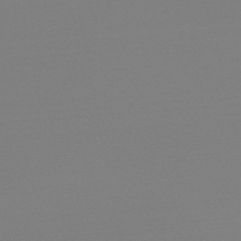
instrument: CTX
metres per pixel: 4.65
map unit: lHb
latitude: -48.8975
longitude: 66.7463
